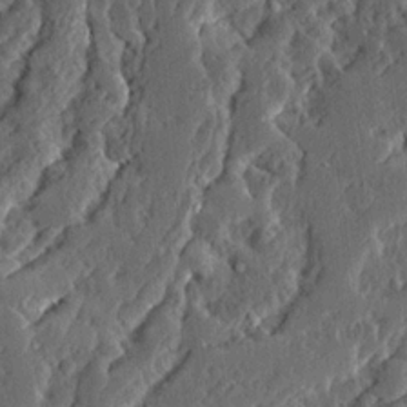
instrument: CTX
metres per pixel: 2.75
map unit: Ave
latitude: 14.3090
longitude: -137.3671
